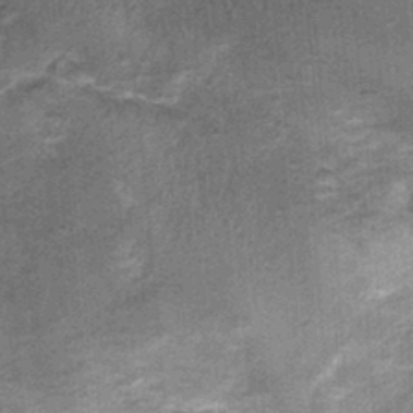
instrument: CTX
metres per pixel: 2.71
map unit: Nhu
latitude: 0.7435
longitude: -16.8946
